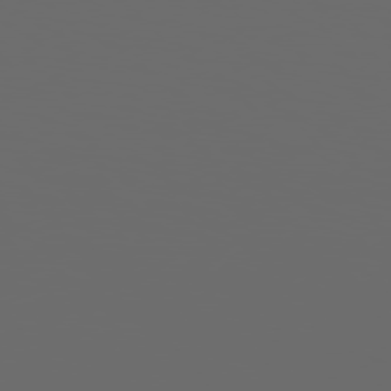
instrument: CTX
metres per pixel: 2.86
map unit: Hpe
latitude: 76.7057
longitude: -140.3278
